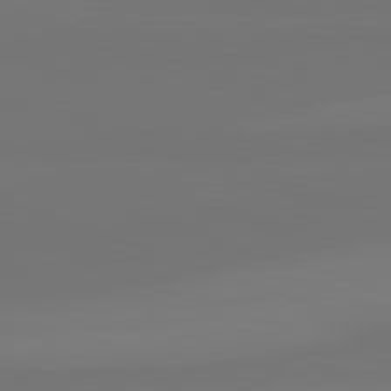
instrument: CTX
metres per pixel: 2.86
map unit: lApd
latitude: 82.2711
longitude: 144.6141
